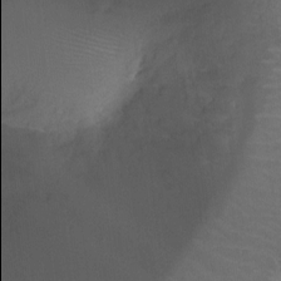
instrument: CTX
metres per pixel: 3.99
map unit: Ht
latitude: -8.7652
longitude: -21.9906
